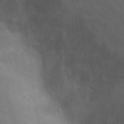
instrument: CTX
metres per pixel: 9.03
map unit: Nhu
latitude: 14.5924
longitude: -30.6113
